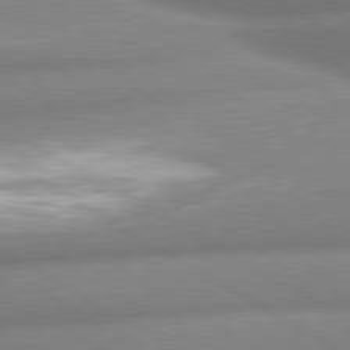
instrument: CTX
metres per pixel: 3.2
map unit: lApd
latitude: 80.3278
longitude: -162.8380
